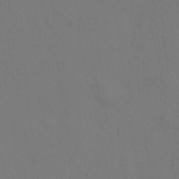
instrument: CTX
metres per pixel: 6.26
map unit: Hto
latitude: 0.1766
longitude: -34.0822
